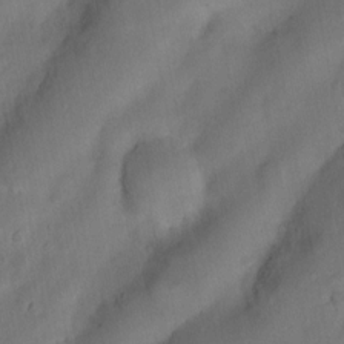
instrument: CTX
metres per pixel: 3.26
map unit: Nhu
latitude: 5.2915
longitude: -24.3467
